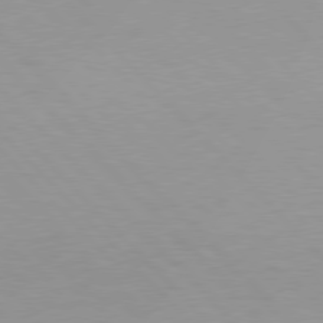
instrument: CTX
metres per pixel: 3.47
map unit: Hpe
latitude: 77.5938
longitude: -163.4049
